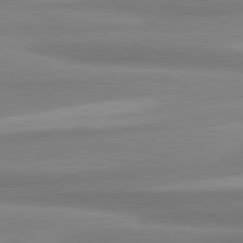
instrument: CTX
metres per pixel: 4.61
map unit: lApd
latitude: 80.8002
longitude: -175.5749
